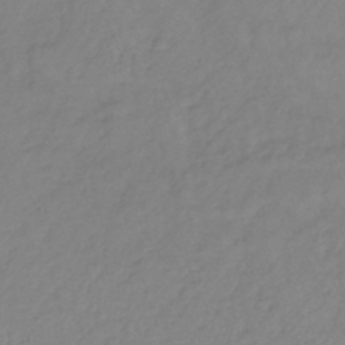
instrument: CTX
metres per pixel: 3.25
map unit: lHb
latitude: -36.4062
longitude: 69.3698
